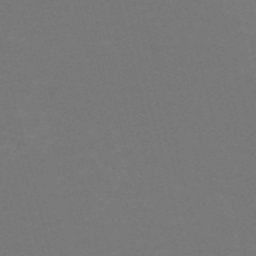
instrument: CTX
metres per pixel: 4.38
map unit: Nve
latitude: -57.2376
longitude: 51.8611
